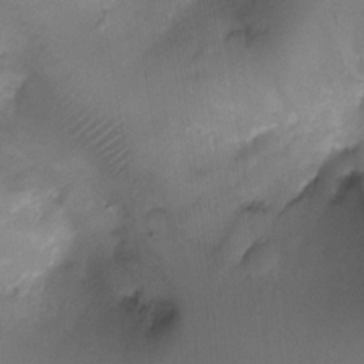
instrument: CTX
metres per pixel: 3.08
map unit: Ht
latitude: -18.8408
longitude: -44.6490
